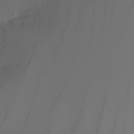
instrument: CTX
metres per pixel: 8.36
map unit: Nhu
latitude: -5.3509
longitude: -93.2726
